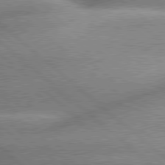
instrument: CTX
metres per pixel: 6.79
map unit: lApd
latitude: 79.7450
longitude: -148.3089
